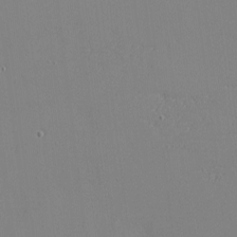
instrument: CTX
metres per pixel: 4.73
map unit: eHh
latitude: -3.9367
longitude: -80.5357
